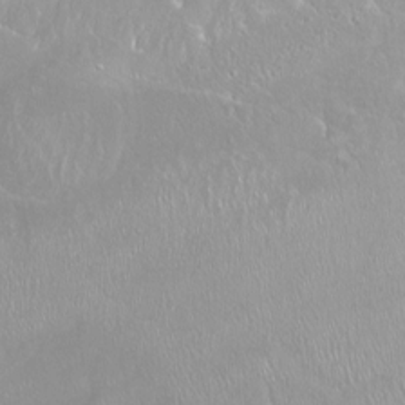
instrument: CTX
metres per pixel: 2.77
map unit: Ht
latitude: -14.8786
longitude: -44.0633
